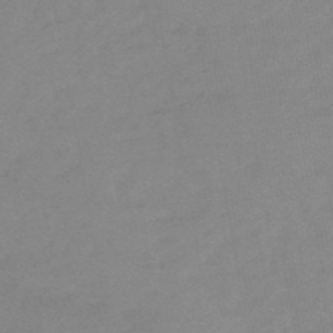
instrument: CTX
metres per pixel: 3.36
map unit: HNb
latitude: -49.8989
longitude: -39.1403
